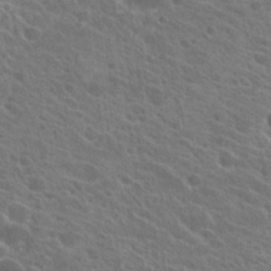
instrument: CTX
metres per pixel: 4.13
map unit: Hto
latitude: 23.7450
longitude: -39.2159
